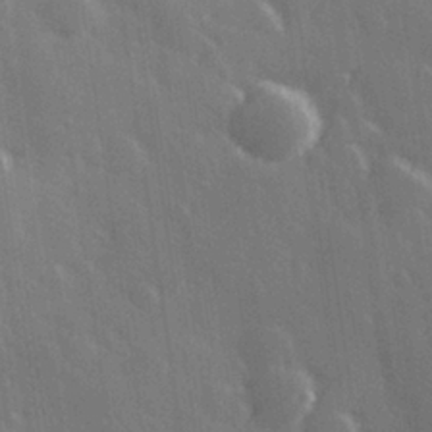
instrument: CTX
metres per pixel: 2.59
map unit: Hve
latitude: 27.6127
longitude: 146.6707
